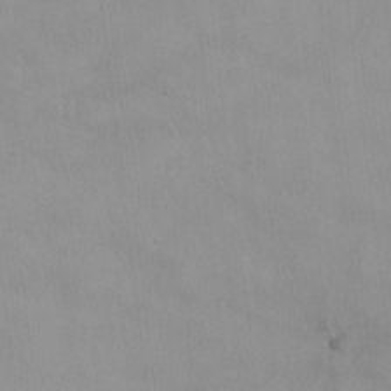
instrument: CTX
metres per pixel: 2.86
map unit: HNhu
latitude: 2.8380
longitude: 6.6707
